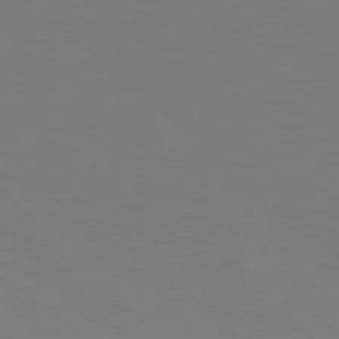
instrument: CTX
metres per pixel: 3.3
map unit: Hpe
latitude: 76.9136
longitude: -171.3104
